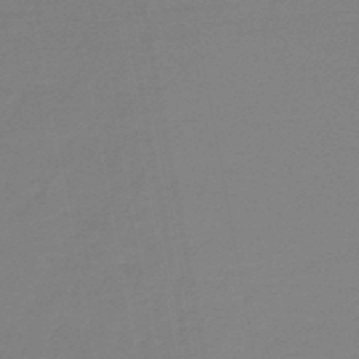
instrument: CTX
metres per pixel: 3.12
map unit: lHb
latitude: -45.9745
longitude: 69.2376
